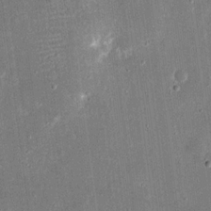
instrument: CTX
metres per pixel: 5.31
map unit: eHh
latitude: 17.6694
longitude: -70.7813
